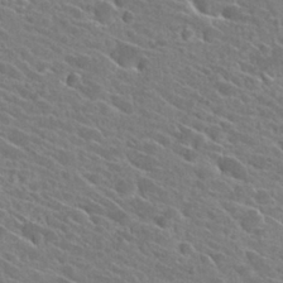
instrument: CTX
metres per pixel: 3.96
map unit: Hto
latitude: 26.8191
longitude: -42.6491
